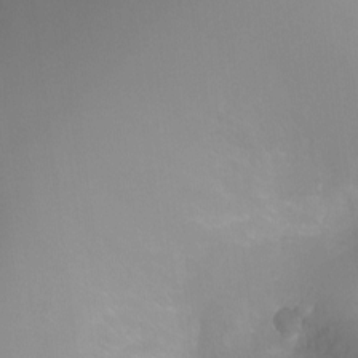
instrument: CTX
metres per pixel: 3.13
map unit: Ht
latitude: -2.6329
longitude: -25.1214
